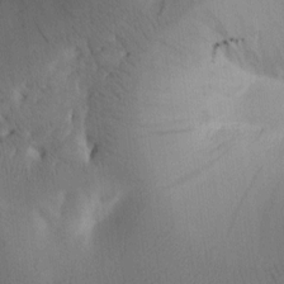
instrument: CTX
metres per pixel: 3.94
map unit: Htu
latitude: 0.0444
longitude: 172.4062
